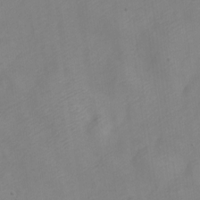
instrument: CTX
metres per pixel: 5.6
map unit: Nve
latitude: -21.9178
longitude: 106.8030
